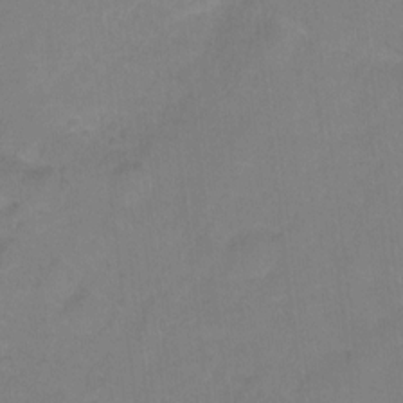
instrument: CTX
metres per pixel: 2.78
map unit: Hto
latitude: 3.9717
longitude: -32.4601
